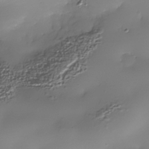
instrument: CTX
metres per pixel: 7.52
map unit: Nhe
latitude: -36.5762
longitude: -117.3104
